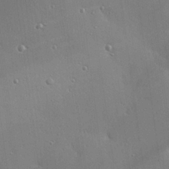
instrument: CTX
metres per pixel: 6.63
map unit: eHh
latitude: 25.2725
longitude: -89.4427
